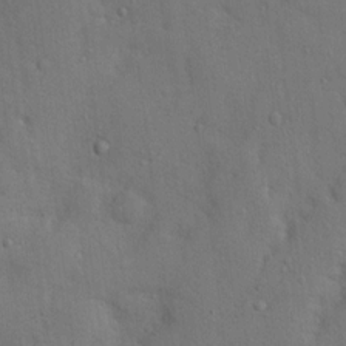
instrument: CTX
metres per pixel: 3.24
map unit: Nhu
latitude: 13.0648
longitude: -26.7435
